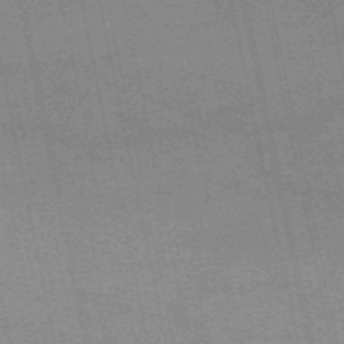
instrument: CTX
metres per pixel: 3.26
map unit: HNb
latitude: -53.1998
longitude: -47.4427
